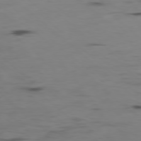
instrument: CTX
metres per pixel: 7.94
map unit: Hpe
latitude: -78.8030
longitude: 15.1809
